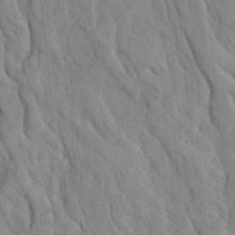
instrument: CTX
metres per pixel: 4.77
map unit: Ave
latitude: 23.4048
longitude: -134.0444
